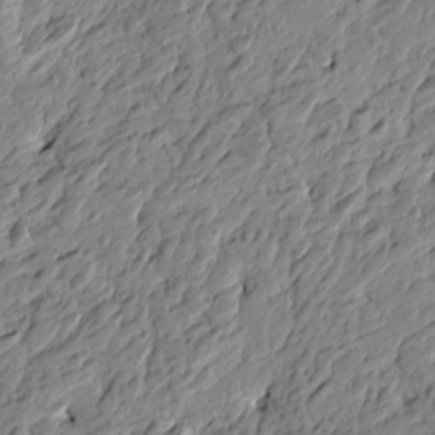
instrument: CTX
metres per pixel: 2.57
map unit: Htu
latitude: -4.1228
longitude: -178.9136
